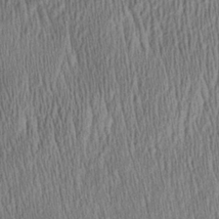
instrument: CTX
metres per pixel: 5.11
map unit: Aa
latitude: 28.5734
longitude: -137.7450
